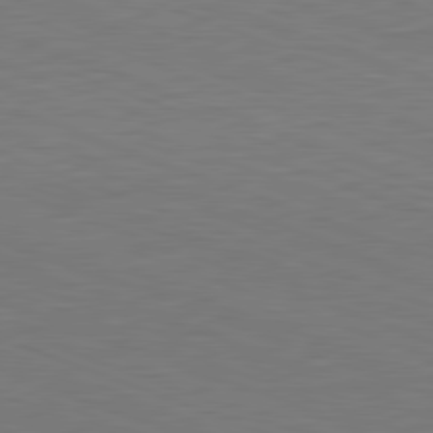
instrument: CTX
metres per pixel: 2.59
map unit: Hpe
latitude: -82.3873
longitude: 15.2754
